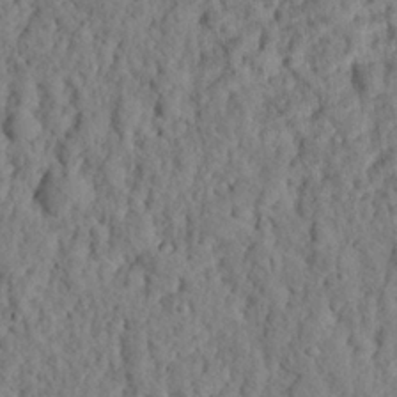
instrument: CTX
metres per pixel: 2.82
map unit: eHh
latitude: 25.6127
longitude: -79.1403
